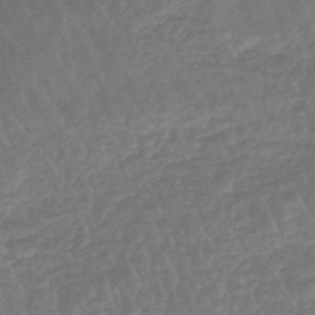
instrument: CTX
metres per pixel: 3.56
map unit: lHb
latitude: -44.9164
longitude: 79.7666
